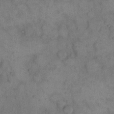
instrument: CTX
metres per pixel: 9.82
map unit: eHh
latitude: 15.5183
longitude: -66.6868
